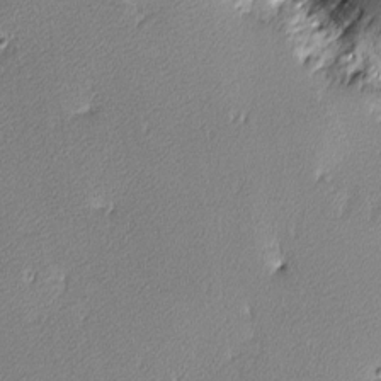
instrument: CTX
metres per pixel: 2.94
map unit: lHvf
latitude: -11.7856
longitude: -103.8016
